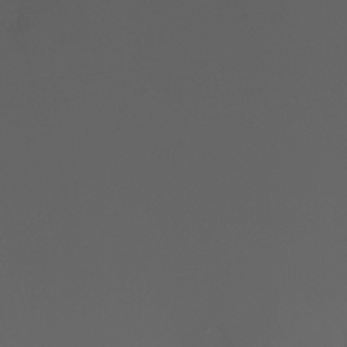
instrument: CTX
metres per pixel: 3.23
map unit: Ht
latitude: -6.8408
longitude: -29.9528
